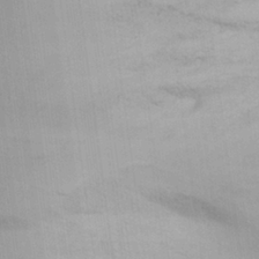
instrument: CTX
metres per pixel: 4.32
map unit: Aa
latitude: 25.6693
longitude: -137.1781
